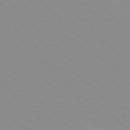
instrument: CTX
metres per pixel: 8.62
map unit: Hpe
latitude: 77.7827
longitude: -164.8002
